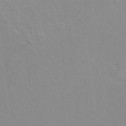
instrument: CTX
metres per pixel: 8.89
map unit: Ht
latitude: -14.5007
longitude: -42.4412
